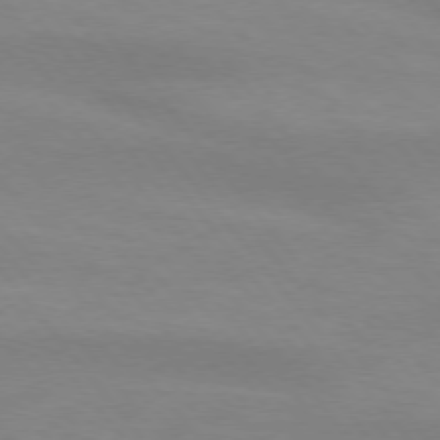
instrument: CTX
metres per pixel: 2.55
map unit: lApd
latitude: 74.3845
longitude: -50.0255
